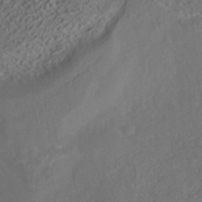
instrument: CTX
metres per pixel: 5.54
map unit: HNhu
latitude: -36.9730
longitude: 33.0298
